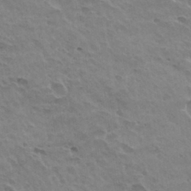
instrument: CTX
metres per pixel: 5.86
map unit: Hto
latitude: 31.2915
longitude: -41.0080
